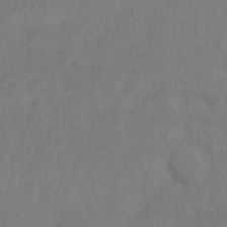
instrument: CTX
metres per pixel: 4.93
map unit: Hto
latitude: -10.3117
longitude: -37.6883
